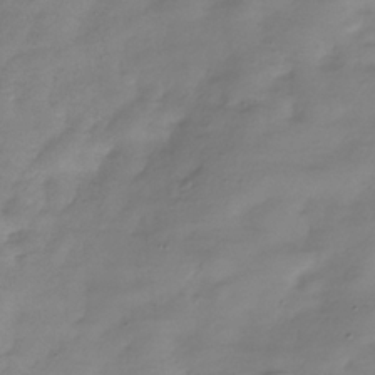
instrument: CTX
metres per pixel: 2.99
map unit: Hve
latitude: -32.1039
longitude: 90.7652
